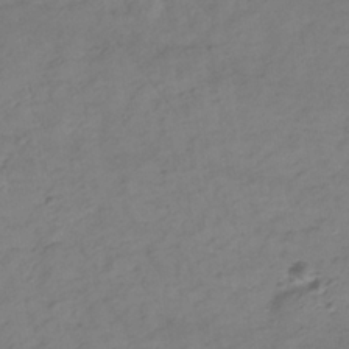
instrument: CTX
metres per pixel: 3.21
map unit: lHb
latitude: -33.6155
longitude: 72.2361
